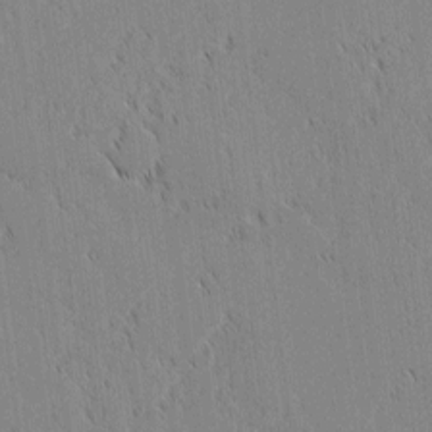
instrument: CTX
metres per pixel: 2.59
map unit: lAvf
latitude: 1.8205
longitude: -107.1781
